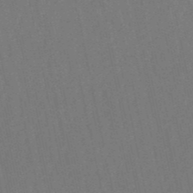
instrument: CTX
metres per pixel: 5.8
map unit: eHb
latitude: -50.5952
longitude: 69.5588
